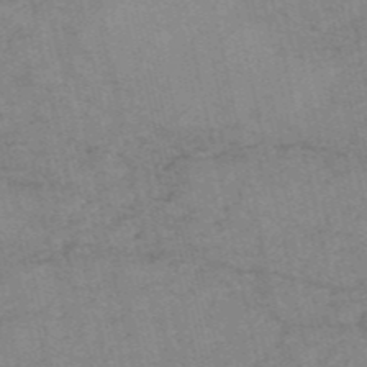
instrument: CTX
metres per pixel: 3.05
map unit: HNb
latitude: -54.7841
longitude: -43.7828
